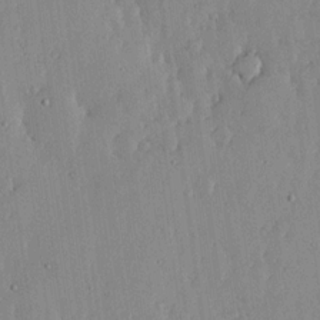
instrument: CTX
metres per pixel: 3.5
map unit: lHvf
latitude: 17.3482
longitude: -116.1200
